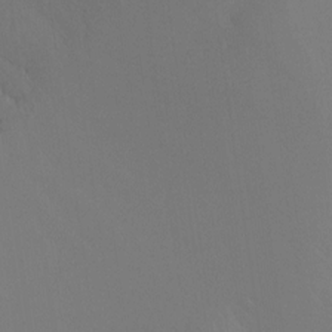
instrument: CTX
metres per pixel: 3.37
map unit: Ht
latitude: -15.7856
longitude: -49.7450
